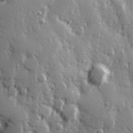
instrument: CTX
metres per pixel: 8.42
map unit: Hve
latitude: 25.7449
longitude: 146.9164
